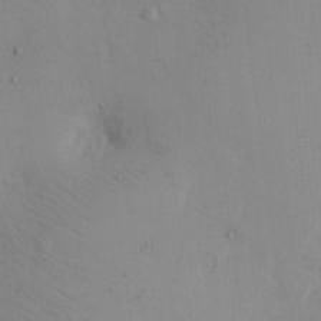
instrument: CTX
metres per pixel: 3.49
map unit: eHh
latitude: 12.4412
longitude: -61.6505
